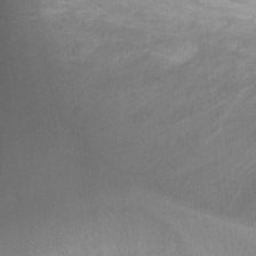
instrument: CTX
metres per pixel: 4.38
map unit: Ht
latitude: 1.8394
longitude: -25.3292
